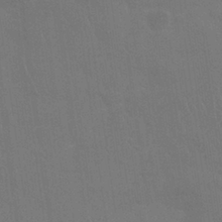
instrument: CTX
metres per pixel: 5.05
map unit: Nhu
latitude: 28.4223
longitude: -64.2711
